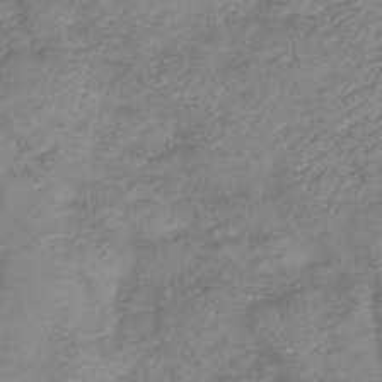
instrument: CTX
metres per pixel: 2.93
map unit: eHb
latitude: -43.6343
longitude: 82.0283
